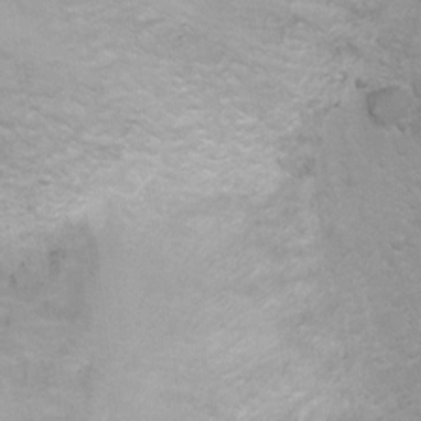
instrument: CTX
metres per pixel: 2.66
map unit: Ht
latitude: 2.9136
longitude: -28.9891
